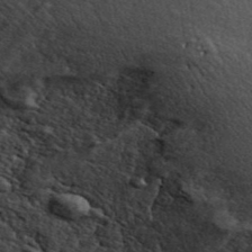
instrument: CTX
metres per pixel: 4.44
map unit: ANa
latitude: 42.7057
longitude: 46.7841
